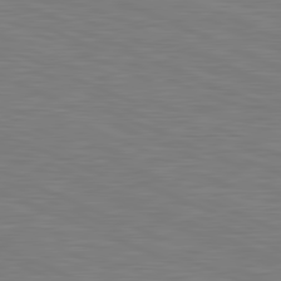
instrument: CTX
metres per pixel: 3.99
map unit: lApd
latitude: 81.4993
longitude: -170.7057
